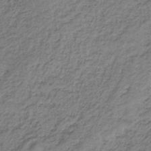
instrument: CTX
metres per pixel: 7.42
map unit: HNb
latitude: -32.3307
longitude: 62.8030
